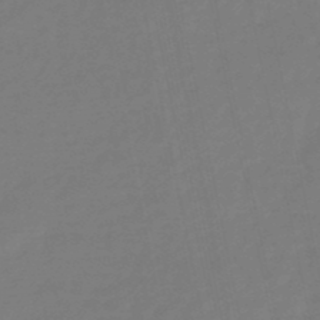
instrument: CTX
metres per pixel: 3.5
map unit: lHb
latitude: -49.1809
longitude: 78.8786
